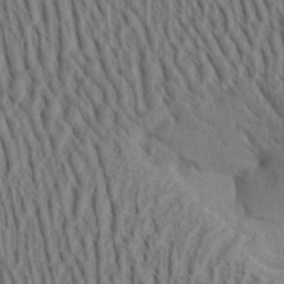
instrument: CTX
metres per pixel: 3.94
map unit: Aa
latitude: 31.3104
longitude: -142.4790
